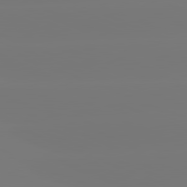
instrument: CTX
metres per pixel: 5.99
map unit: lApd
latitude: 81.6694
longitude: -150.6679
